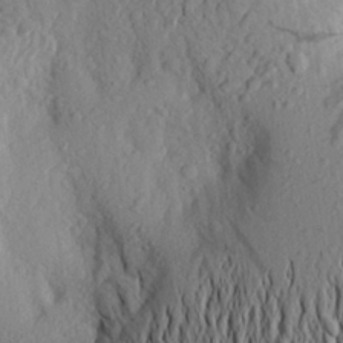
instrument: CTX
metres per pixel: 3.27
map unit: Aa
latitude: 24.4223
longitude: -149.6127
